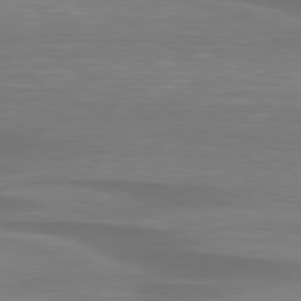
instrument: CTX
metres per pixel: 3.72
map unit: lApd
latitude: 79.4805
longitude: -88.3657
